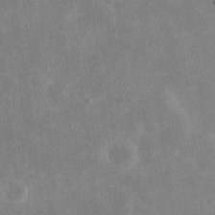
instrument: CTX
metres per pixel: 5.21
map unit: eHh
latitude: 19.2915
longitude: -71.2537
